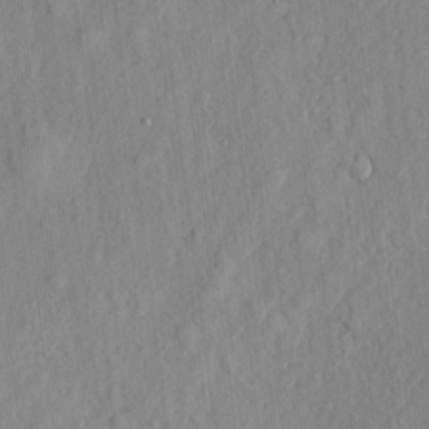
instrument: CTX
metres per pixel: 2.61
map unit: eHh
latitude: 5.8961
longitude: -73.5749
